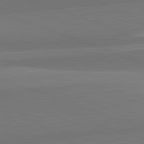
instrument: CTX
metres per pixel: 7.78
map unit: lApd
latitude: 82.3845
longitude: 149.7667
